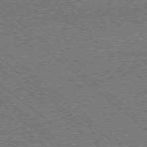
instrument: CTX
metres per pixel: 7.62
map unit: Ap
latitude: -77.9178
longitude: -83.8961
